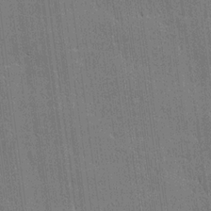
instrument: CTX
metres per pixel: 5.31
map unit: lHvf
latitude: 21.2915
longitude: 143.1998
